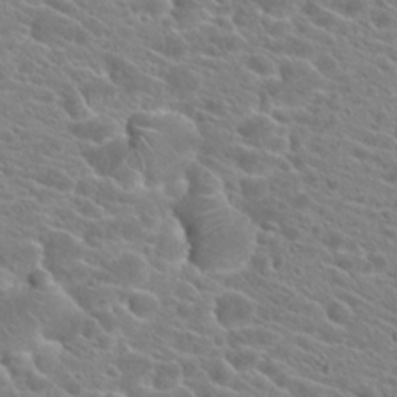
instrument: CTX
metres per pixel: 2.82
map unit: Hto
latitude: 21.6694
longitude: -39.2348
